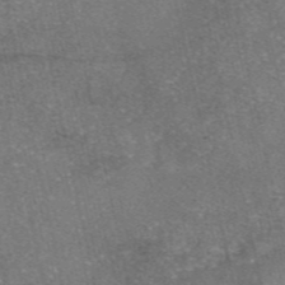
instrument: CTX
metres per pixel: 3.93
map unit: eAb
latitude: 46.6680
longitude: 105.3131
